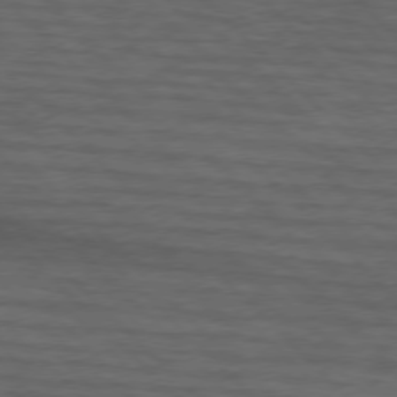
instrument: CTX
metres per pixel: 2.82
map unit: lApd
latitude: 75.5749
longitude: -83.2348
